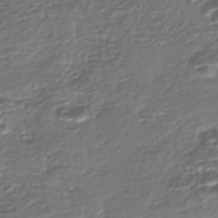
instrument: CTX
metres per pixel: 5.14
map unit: Nhe
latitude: -46.7274
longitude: -172.6679
